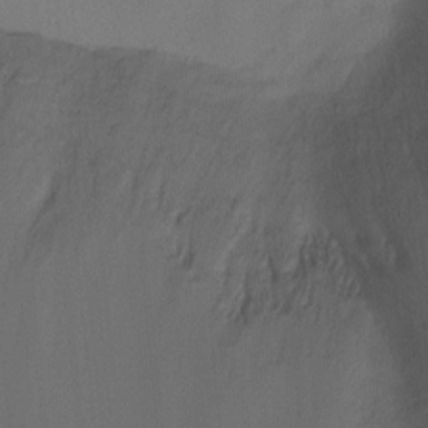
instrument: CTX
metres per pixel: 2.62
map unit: Ht
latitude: -10.8597
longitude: -27.8017
